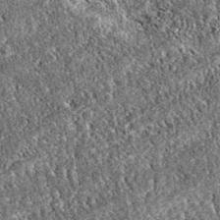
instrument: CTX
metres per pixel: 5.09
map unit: eAb
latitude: 37.7072
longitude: 111.9745
